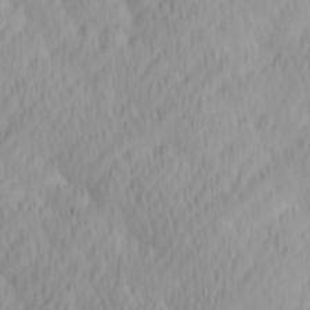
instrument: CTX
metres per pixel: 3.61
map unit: Ave
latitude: 12.6869
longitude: -106.6490
